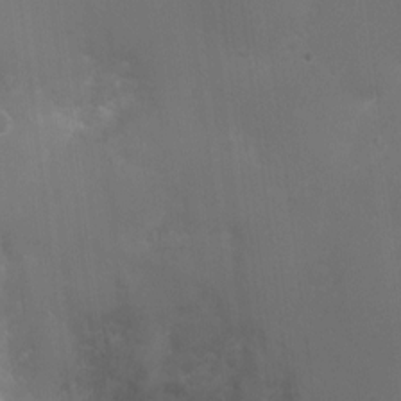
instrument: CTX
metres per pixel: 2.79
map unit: Nhu
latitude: 5.4237
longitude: -17.9339
